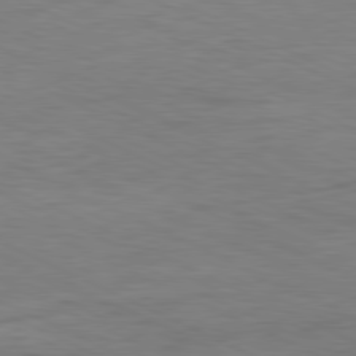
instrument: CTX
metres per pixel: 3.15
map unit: Ap
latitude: -81.4833
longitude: -75.7828
